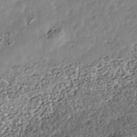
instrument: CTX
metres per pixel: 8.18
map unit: Nhe
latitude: -39.5021
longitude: -117.1781
